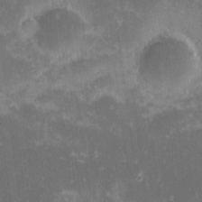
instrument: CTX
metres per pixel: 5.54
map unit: eHh
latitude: -1.4077
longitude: -86.1200
